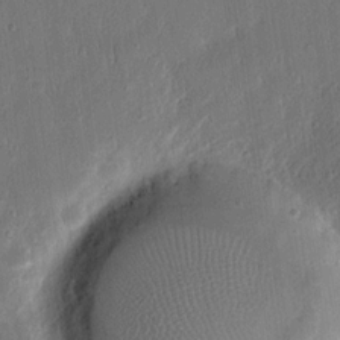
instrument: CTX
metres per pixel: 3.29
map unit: eHh
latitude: 16.1200
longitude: -70.3089
